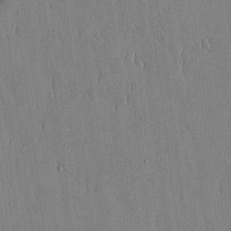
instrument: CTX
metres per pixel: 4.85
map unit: lHvf
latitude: 17.9150
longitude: -112.7246
